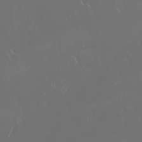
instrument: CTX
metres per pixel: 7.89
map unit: eHh
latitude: -2.7463
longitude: 20.3684
